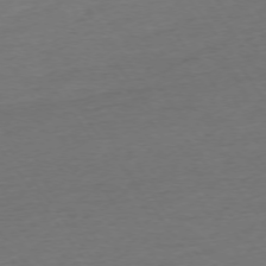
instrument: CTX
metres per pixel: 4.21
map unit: Ap
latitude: -74.6330
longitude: -89.6505
